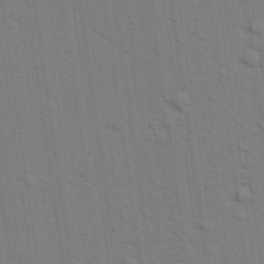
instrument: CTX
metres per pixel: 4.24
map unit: lAvf
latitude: 28.8002
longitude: -109.0080
